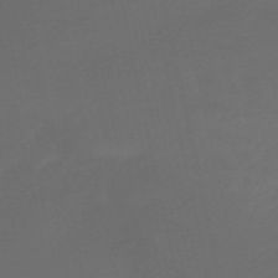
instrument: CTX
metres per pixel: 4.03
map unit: lHb
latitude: -47.9367
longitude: 82.0850
